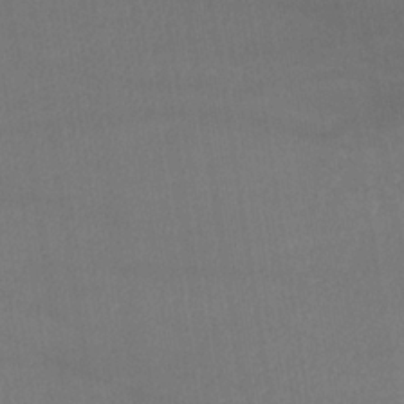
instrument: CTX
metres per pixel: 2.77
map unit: lHb
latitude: -34.5763
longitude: 64.9164
